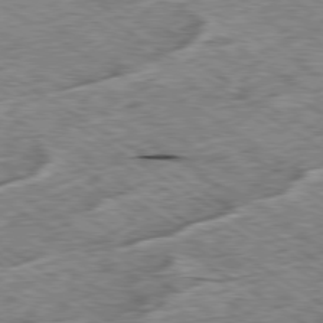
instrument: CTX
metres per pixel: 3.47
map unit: Ap
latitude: -79.7099
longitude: -86.5546
